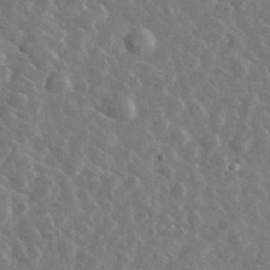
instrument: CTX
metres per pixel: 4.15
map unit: lHvf
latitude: 36.9136
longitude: -89.4427
